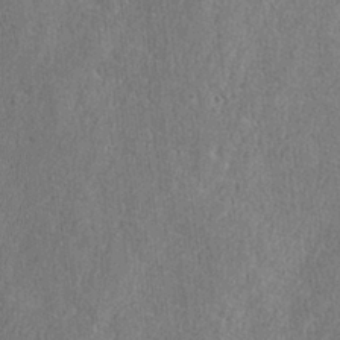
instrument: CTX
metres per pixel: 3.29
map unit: lAvf
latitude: -8.2172
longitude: -113.3482
